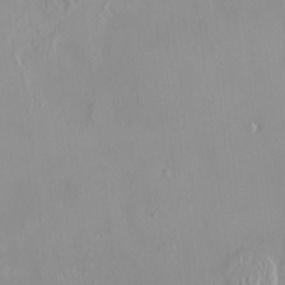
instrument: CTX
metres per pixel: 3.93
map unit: HNhu
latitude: 2.9136
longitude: 7.5777
